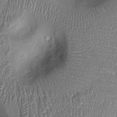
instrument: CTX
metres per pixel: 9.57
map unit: Ht
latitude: -1.8990
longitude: -14.4223
